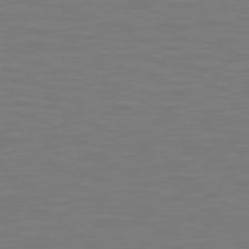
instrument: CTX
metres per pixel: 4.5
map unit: Hpe
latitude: 78.6302
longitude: -120.9514
